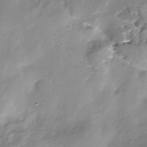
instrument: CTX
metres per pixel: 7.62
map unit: Nhe
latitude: -32.5196
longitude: -92.1577
